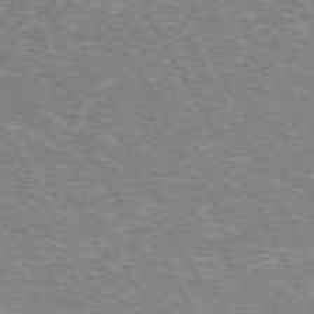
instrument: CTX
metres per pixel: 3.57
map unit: Hpe
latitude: -72.2172
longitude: 12.2173
